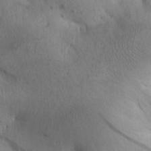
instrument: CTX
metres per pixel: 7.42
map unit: Aa
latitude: 29.2348
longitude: -144.9325
